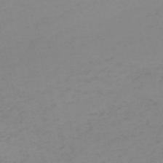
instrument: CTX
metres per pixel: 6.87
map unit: HNb
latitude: -56.3873
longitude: -43.8017
